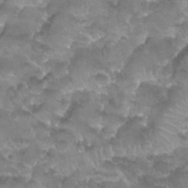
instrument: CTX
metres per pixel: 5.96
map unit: Nhu
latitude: 27.8017
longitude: -54.0255
